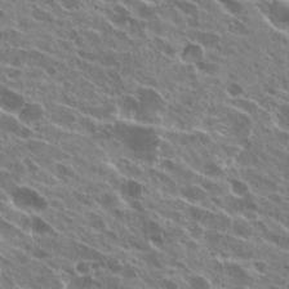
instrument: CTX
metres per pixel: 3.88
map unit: Hto
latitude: 24.6490
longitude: -39.7638
